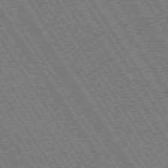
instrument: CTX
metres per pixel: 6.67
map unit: Hpe
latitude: 73.8206
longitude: -141.2348
